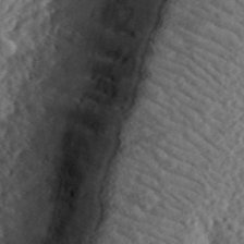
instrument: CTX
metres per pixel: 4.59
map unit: eHh
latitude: 37.0081
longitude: -79.4994
